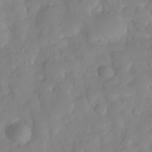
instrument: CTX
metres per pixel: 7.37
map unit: HNhu
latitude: -23.8800
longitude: 49.3510
